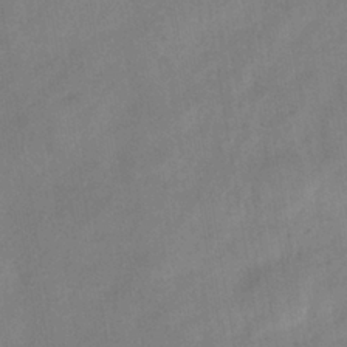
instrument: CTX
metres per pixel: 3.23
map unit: eHh
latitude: -39.8423
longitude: -26.3845
